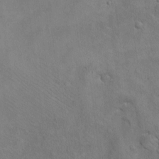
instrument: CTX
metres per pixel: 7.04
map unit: eHh
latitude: -8.6707
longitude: -68.9324
